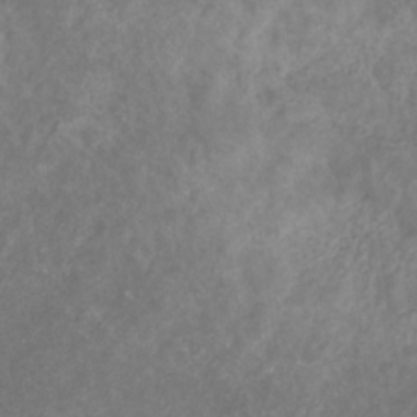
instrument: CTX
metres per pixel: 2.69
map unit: eHb
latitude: -31.1431
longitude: 70.6708
